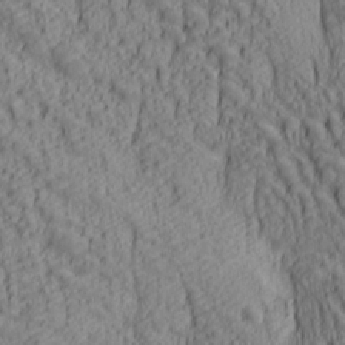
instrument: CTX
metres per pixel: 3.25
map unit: lAa
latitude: 7.0458
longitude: -116.1578
